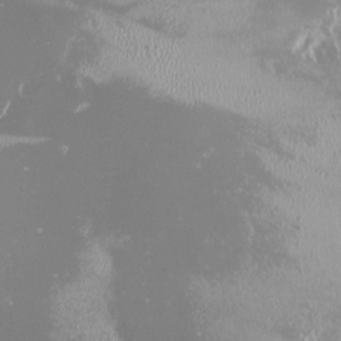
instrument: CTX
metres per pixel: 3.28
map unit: HNhu
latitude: -2.4062
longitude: 11.5966
